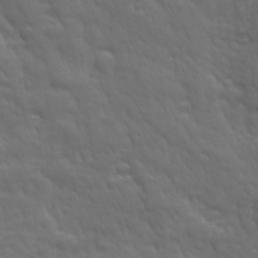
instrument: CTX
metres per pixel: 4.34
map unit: Ave
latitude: 18.8947
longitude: -133.6883
